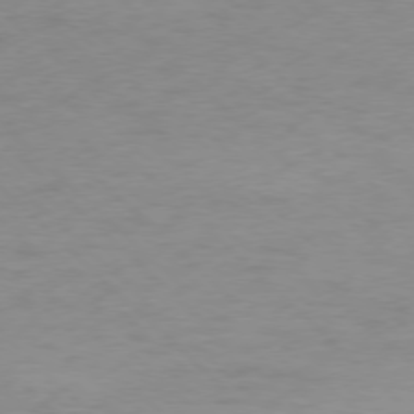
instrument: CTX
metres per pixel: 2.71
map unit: Ap
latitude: -77.8800
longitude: -71.0647
